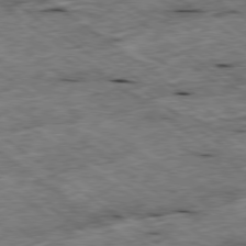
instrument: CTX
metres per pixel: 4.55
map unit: Ap
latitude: -79.4454
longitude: -88.2523
